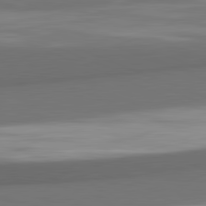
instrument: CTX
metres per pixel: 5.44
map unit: lApd
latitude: 81.9150
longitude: 170.3306
